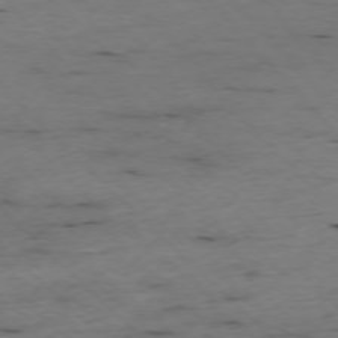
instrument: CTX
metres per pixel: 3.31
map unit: Ap
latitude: -76.7274
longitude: -90.5357
